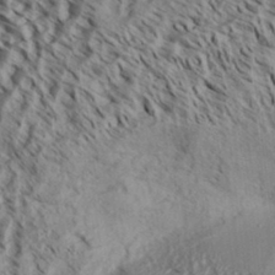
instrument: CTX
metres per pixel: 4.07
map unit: Aa
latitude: 32.2334
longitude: -137.5749
